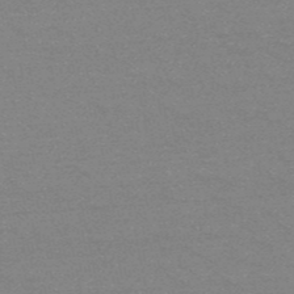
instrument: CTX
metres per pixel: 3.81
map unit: HNb
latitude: -52.1794
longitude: -43.5938
